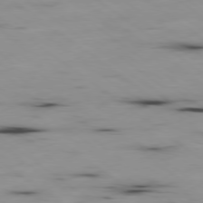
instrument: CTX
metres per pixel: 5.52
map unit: Ap
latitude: -79.4265
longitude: -73.7261
